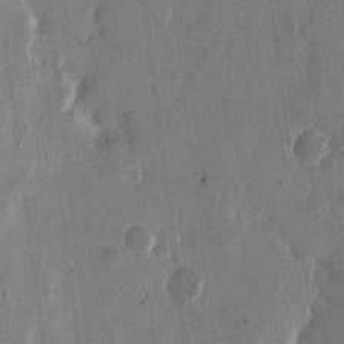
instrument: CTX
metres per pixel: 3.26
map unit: eHh
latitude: 12.8191
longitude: -68.6680
